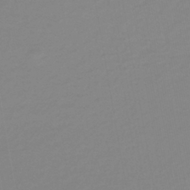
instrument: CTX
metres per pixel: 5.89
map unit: lHb
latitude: -41.3698
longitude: 63.4832
